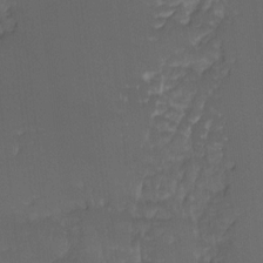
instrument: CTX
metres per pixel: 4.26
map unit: Hto
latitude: -7.6344
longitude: -50.5356
